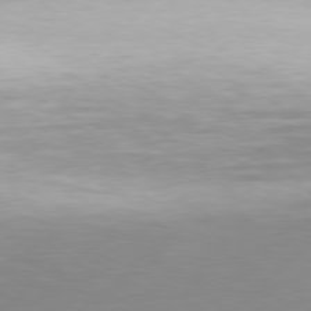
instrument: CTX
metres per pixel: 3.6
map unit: Hpe
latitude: 77.6882
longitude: -131.4805
